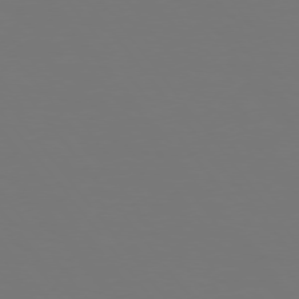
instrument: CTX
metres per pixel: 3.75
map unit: Hpe
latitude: 74.7435
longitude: -123.9906
